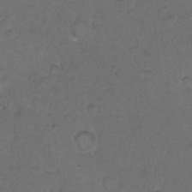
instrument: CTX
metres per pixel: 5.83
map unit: Hto
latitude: 9.7828
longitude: -60.5168
